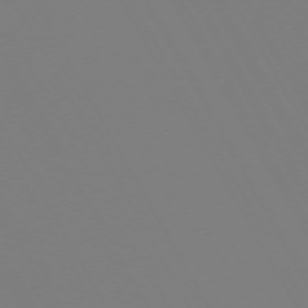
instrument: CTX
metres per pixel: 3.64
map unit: Hpe
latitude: -72.6896
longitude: 10.1984
